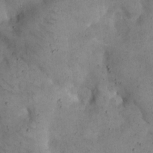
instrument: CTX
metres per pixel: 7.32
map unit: eHh
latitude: 20.4034
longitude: -61.2159
